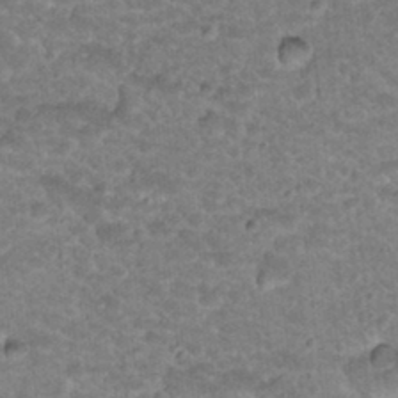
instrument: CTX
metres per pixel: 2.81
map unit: Hto
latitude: 18.9891
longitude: -32.9703
